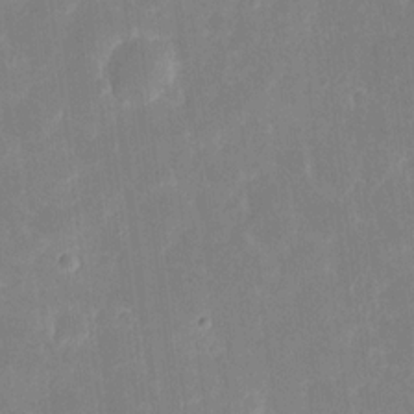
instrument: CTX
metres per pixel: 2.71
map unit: eHh
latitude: 6.3467
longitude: -69.4993
